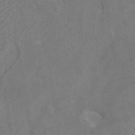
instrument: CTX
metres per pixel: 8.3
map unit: ANa
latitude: 43.0836
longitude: 17.0487
